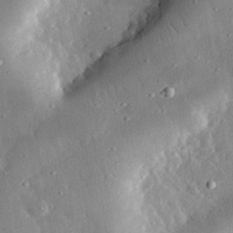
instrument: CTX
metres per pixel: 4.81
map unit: lHvf
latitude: 32.4601
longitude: -84.4412
